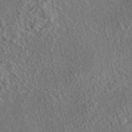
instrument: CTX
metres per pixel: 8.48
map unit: eAb
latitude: 43.8017
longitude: 114.3306
